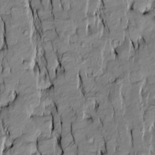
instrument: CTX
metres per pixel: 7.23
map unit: Htu
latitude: -10.2173
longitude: 176.8975
